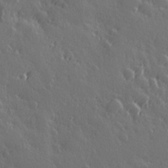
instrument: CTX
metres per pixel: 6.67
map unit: Hve
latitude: 27.0081
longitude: 145.8045
